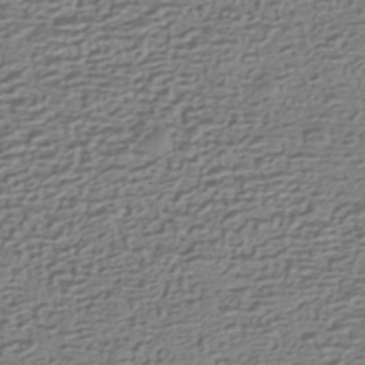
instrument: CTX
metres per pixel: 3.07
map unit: HNhu
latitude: -42.7463
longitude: 100.1038
